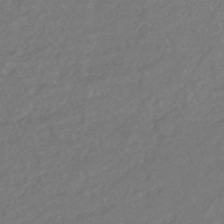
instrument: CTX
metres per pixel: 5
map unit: HNhu
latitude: -45.0486
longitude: 98.3873
